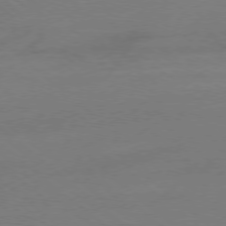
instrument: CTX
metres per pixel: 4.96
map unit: Ap
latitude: -78.7463
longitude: -99.6693
